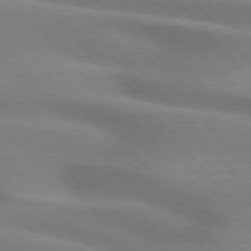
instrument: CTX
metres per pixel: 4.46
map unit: lApd
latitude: 75.2537
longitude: -60.6112
